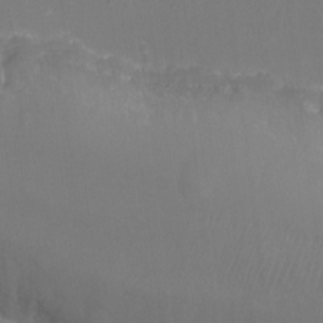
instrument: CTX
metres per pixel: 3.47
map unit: Ht
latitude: -18.2173
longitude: -43.7828
